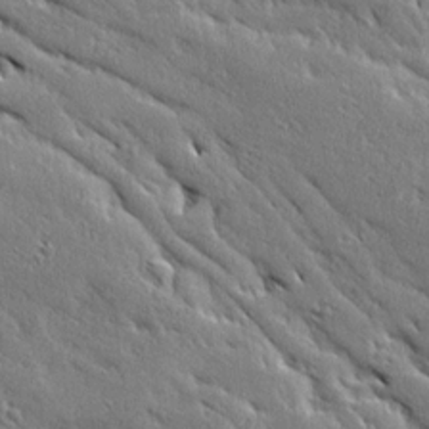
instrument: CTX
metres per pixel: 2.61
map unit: Ave
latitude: 20.1389
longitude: -136.3656
